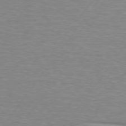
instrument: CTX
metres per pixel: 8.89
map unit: lApd
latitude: 75.3104
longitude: -79.1970
